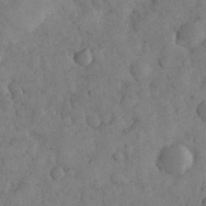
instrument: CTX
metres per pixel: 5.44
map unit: eHh
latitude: 31.2159
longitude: -68.5357
